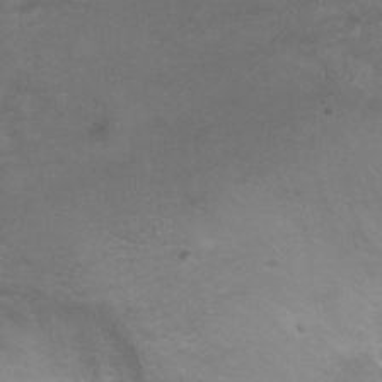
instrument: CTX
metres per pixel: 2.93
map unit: Hto
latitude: 6.7057
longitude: -35.1781
